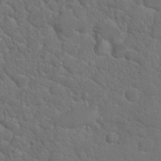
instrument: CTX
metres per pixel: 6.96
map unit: Hto
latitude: 19.4237
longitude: -35.0080
